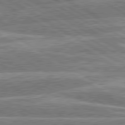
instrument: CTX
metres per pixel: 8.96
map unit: lApd
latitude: 80.6490
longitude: -130.9136
